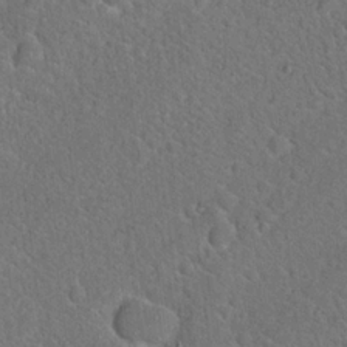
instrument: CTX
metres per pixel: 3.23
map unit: Hto
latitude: 19.5182
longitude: -50.8758
